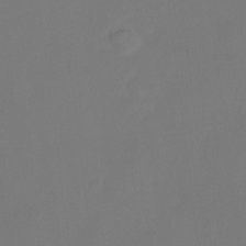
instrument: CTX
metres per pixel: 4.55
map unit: Hto
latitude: -12.5007
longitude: -40.5167
